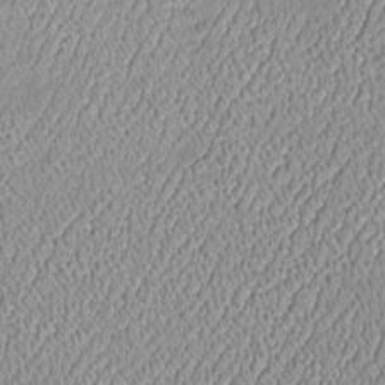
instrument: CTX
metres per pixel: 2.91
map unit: Htu
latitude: -6.4440
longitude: 157.6911
